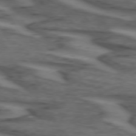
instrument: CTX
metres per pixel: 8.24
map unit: lApd
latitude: 73.8017
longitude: -71.4426
